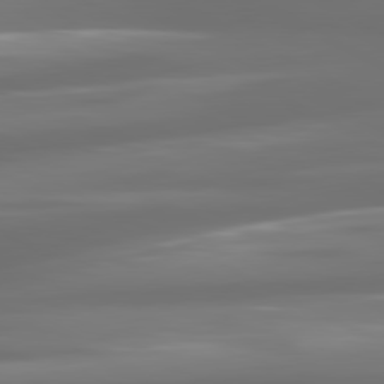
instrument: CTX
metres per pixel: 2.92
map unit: lApd
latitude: 80.8002
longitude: -138.8380
